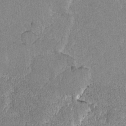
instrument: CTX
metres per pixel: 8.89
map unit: lAvf
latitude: -8.8030
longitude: -113.4426
